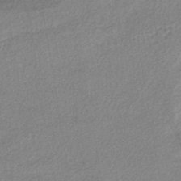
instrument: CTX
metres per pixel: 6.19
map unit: lHb
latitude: -40.4440
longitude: 71.2943
